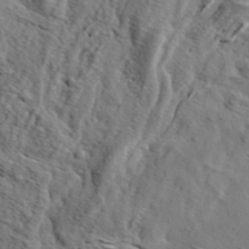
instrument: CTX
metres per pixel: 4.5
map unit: eHh
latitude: 36.3656
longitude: -80.5924
